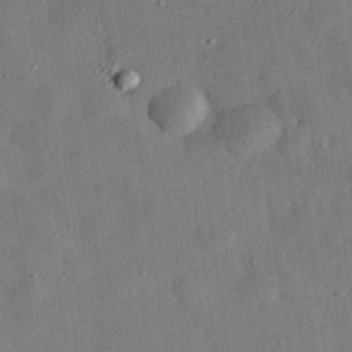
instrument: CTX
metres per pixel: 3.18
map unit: eHh
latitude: 31.9151
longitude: -76.1577
